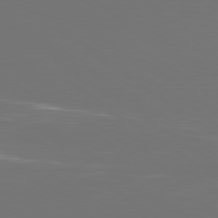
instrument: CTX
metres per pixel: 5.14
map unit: Ap
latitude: -79.3698
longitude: -93.4615
